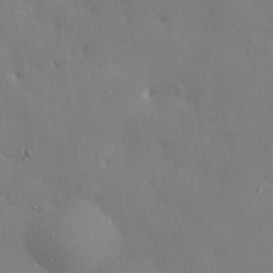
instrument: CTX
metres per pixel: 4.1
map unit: eHh
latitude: 29.4993
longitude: -82.4978
